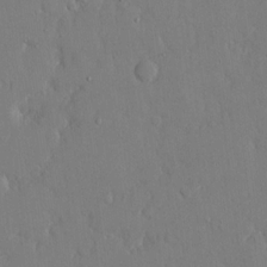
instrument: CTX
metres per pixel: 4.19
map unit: eHh
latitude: 14.8191
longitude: -70.6301
